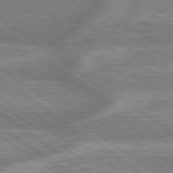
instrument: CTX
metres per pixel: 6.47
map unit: lApd
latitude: 78.8569
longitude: -159.6694
